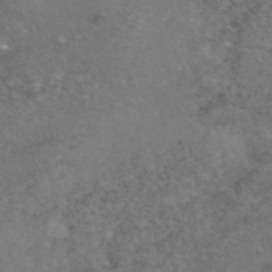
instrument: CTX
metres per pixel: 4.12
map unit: eAb
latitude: 45.5749
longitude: 115.7100
